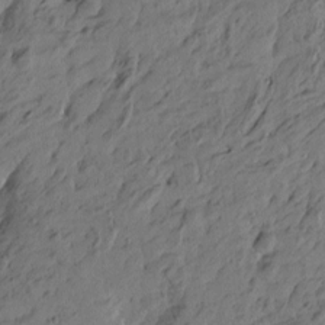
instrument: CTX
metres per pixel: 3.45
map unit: Htu
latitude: -5.9745
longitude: -179.5183
